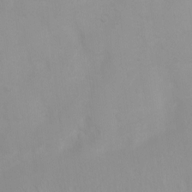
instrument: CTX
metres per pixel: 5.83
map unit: Ht
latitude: 3.3670
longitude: -23.0647
